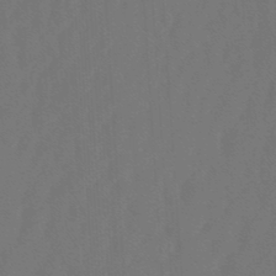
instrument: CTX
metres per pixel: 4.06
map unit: lHb
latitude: -47.6722
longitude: 64.2173
